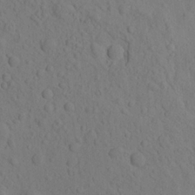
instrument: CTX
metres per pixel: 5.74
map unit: eHh
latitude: -1.6722
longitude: 18.2173
